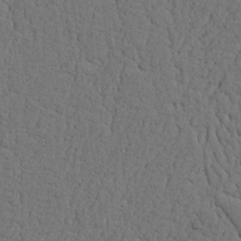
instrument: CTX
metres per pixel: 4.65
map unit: Nhu
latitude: 21.6505
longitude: -74.6491
